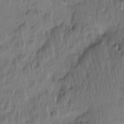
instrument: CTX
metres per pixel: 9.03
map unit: Htu
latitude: -16.1795
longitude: -46.6113
